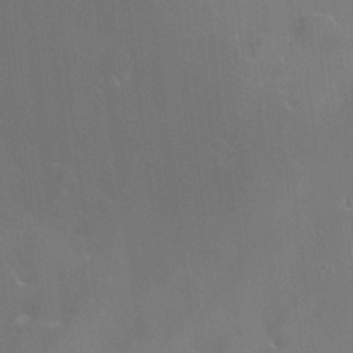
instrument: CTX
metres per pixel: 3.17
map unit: HNhu
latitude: 6.5546
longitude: 13.2565
